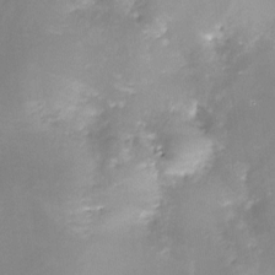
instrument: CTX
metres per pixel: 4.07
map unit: Nve
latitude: -24.3873
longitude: -109.5560
